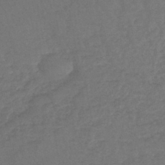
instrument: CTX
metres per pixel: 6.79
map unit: lHb
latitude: -43.5021
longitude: 73.5399
